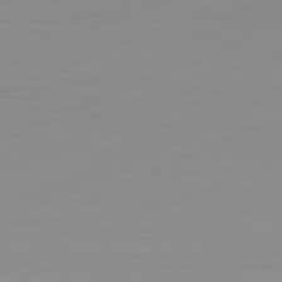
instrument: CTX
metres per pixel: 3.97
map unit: Ap
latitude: -81.7289
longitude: -86.2900
